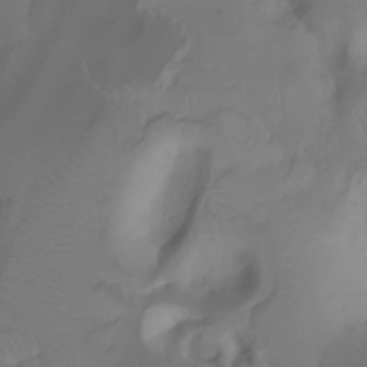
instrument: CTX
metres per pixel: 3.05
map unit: Ht
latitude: -7.3887
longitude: -29.9717
